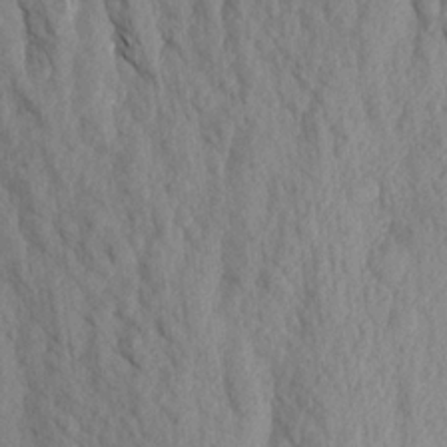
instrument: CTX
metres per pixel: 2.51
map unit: Aa
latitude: 16.7813
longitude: -146.0255
